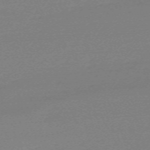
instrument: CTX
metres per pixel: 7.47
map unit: eHh
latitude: -62.2928
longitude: 52.4440
